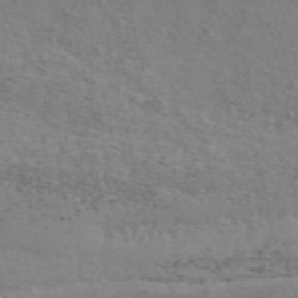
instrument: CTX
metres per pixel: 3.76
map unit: ANa
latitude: 50.3278
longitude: -81.5560
